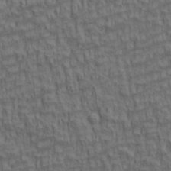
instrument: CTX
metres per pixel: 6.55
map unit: lAa
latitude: 5.4426
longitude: -115.2536
